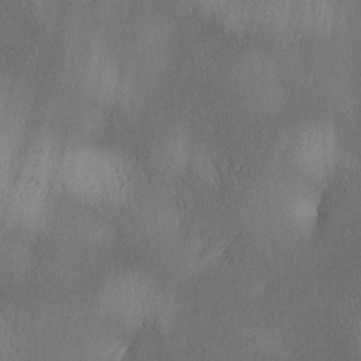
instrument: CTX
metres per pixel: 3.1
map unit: lAa
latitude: 4.2711
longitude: -117.3293
